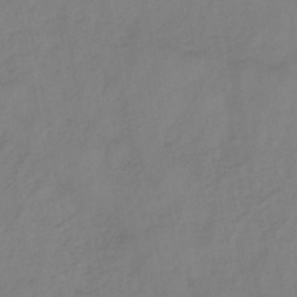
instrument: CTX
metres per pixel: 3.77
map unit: HNb
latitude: -45.3699
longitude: -38.6112
